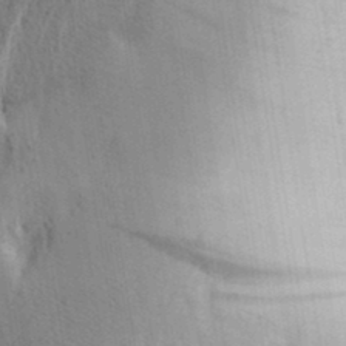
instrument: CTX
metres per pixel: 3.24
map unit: Aa
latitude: 26.4412
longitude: -149.0270
